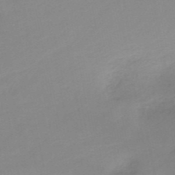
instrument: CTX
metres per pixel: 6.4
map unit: HNb
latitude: -50.7463
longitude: -50.4223
